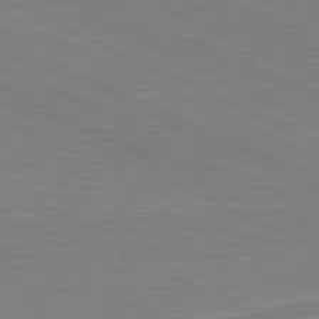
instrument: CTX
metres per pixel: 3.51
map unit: lApd
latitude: 80.9892
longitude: -170.2144
